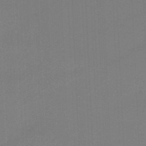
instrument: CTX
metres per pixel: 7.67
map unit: lHb
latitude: -46.1983
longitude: 63.9556
